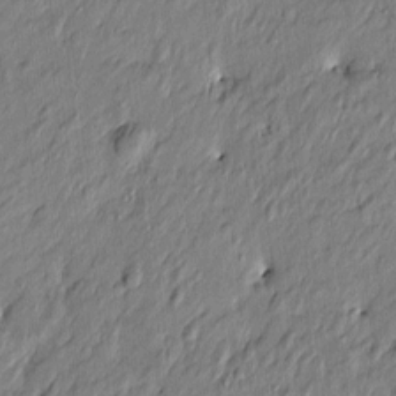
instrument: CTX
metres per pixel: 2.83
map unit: Htu
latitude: -7.2754
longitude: 178.0661
